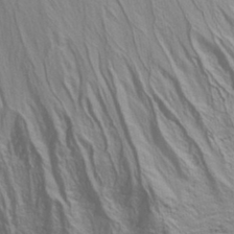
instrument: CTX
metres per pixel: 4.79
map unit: eAb
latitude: 34.8569
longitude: 111.5966
